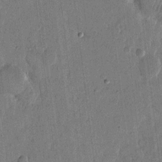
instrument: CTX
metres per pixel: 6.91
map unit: eHh
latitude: 13.4427
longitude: -68.5168
